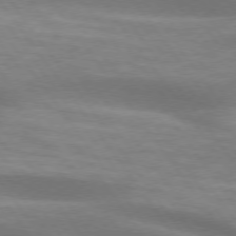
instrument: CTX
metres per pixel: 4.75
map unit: lApd
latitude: 74.5546
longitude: -49.6505
